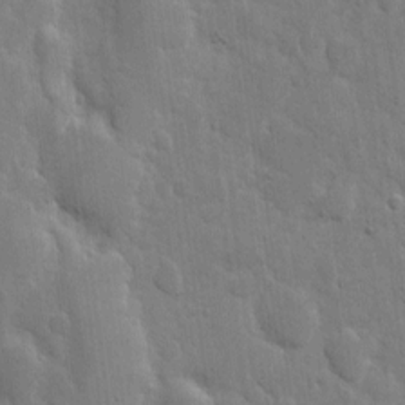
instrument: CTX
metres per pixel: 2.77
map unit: eHh
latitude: 5.6505
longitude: -70.9136
